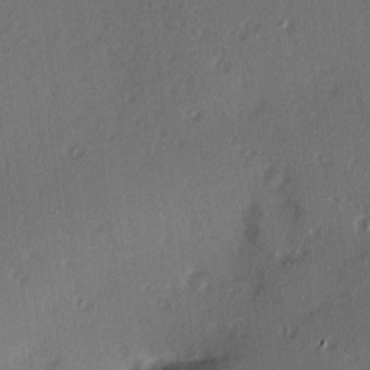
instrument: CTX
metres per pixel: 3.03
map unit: Hve
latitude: 13.4049
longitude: -90.4034
